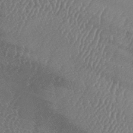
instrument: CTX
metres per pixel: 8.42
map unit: lAa
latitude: -7.5588
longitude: -129.2159
